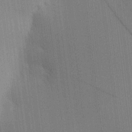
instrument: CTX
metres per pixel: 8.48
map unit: HNhu
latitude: 9.2726
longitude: 14.9353
